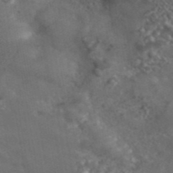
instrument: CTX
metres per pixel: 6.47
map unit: eAb
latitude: 43.2348
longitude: 105.4076
